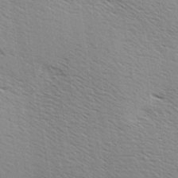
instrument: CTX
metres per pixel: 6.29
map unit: Hve
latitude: 3.3859
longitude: -121.8206
